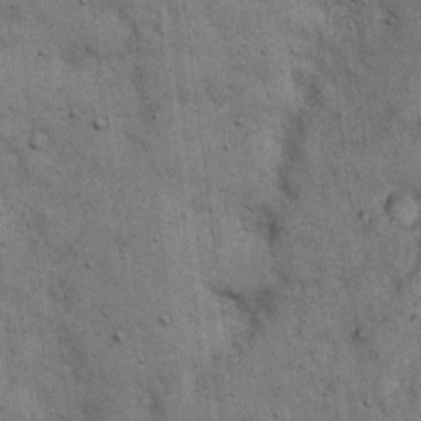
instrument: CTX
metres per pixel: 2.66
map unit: eHh
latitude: 15.9151
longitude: -62.4979
